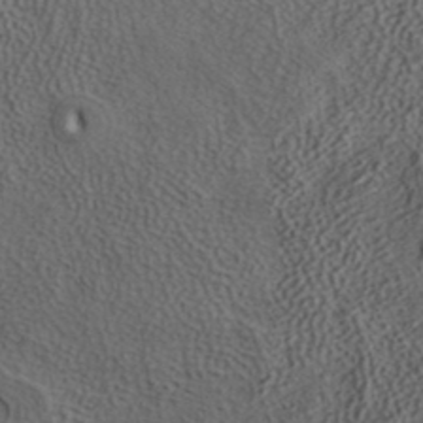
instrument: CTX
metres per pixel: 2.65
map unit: ANa
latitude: 37.4616
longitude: 17.4266
